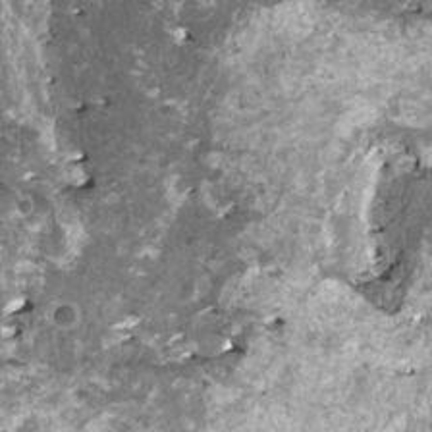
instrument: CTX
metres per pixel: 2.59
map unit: HNhu
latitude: 2.9513
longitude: 6.0850
